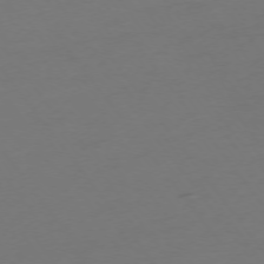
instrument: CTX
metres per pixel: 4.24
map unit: Ap
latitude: -74.7275
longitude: -72.3846
